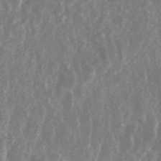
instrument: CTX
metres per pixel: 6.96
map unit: ANa
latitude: 45.5371
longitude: 29.8611
